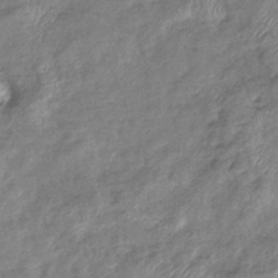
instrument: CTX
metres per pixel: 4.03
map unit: eHb
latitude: -38.4251
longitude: 78.1039
